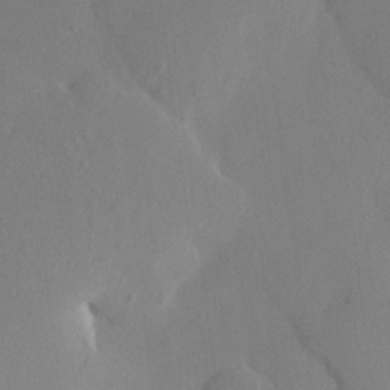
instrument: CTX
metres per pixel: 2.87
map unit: HNhu
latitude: 3.5371
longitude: -6.6490
